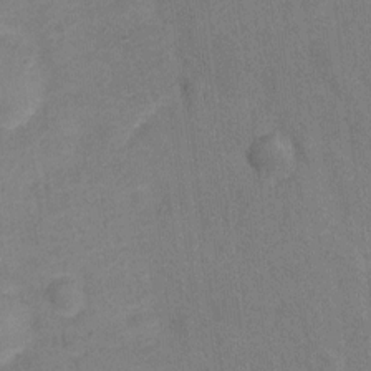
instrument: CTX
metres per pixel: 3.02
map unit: Hto
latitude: -0.1228
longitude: -34.3089
